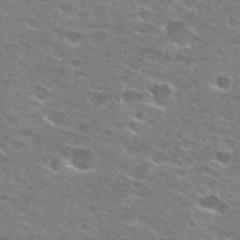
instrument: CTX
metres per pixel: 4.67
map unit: Hto
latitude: 28.2144
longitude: -47.0837
